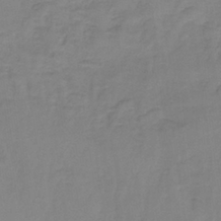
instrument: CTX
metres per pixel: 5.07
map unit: HNb
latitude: -37.0864
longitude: 53.3698
